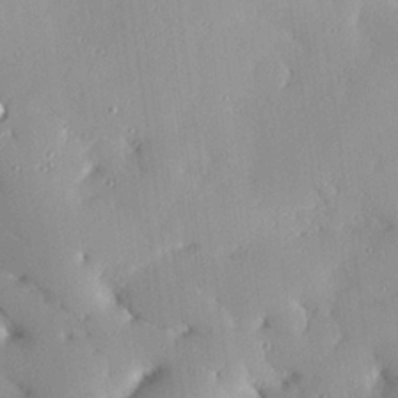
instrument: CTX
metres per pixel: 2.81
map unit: eHh
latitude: 24.2144
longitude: -89.6694
